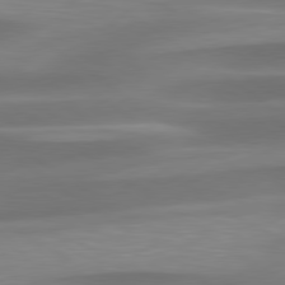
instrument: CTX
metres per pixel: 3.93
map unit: lApd
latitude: 79.5182
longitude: -91.9906
